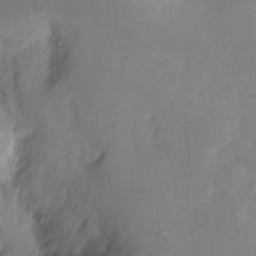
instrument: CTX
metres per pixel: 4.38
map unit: Ht
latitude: -3.3320
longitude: -28.8758
